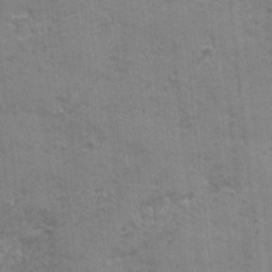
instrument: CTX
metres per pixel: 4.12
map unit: Ave
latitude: -7.4265
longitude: -120.1767
